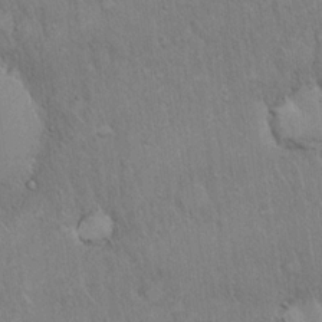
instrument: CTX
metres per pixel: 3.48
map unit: eHh
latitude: 18.7057
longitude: -61.2537
